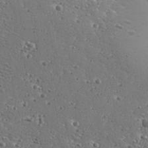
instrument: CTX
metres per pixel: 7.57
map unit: Aa
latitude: 32.2145
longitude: -133.8205
